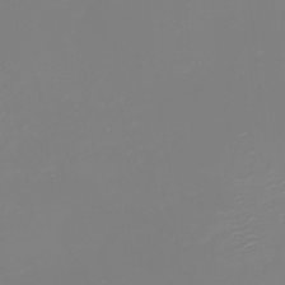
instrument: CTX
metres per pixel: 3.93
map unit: eHh
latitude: -2.1227
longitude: -75.1970
